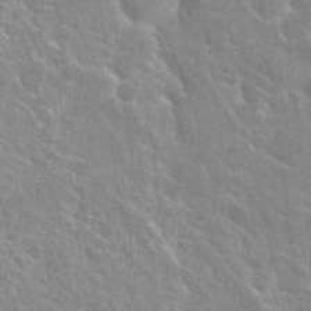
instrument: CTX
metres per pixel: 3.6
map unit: Hto
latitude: 23.4615
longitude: -40.4978
